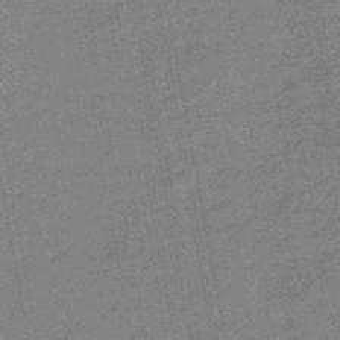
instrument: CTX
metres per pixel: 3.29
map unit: HNb
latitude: -46.1605
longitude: -36.4034
